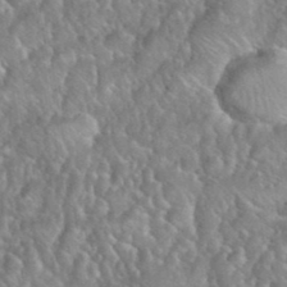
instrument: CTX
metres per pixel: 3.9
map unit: eHh
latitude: 39.6505
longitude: -58.9514
